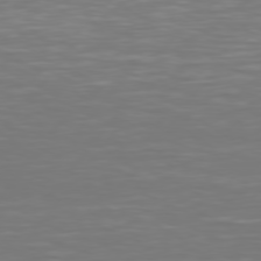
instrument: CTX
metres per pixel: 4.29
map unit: Hpe
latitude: 75.7639
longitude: -124.7624
